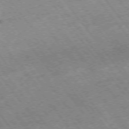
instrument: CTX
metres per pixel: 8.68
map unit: Hpe
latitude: -75.3699
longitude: -18.7624
